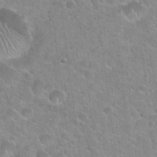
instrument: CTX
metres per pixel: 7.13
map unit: Hto
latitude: 22.0255
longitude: -52.7058
